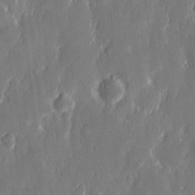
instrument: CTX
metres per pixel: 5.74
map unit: eHh
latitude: 13.1403
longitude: -72.1200
